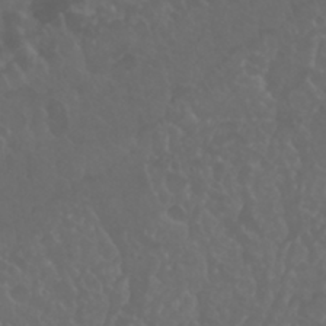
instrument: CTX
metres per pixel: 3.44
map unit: Nhu
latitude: 23.9717
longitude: -63.7072
